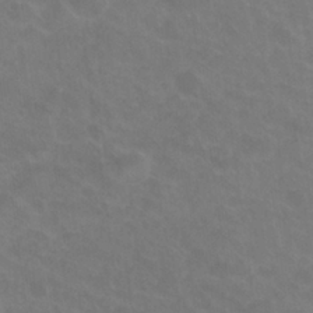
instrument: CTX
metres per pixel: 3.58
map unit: Nhu
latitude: 26.9325
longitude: -54.4412
